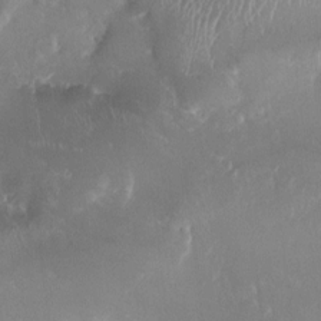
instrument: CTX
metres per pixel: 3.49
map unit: HNhu
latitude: -2.8596
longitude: -6.5546
